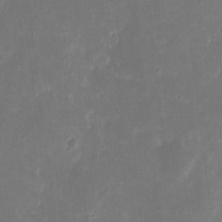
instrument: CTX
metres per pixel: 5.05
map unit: eHh
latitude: 9.0270
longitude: -71.1214
